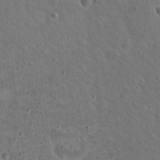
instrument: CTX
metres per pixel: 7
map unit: Nhu
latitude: 18.2144
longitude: -29.5182
